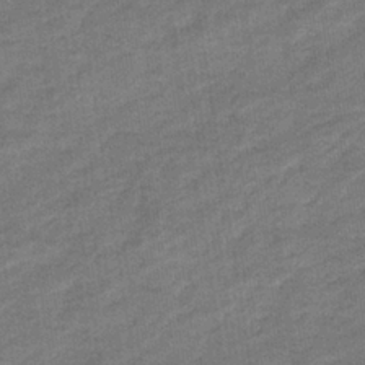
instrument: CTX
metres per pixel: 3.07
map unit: eHb
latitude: -36.4062
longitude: 77.5588
